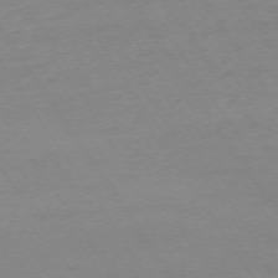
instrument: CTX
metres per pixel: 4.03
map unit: Ap
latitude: -74.1228
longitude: -81.4237
